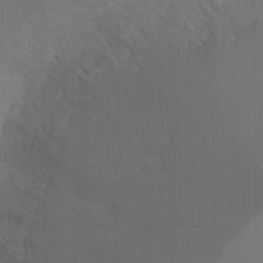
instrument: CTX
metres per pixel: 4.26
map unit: HNhu
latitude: 3.3670
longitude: -2.2522
